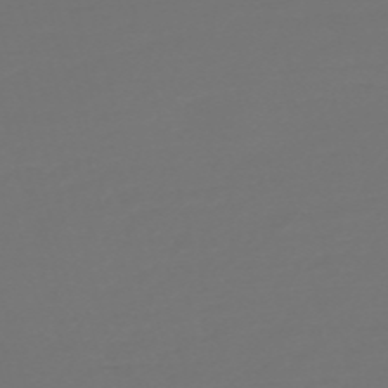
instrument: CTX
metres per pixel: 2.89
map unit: Nve
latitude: -59.1431
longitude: 56.7274
